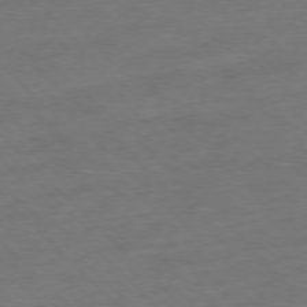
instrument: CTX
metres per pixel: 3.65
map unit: Ap
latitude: -77.4643
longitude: -65.1403
